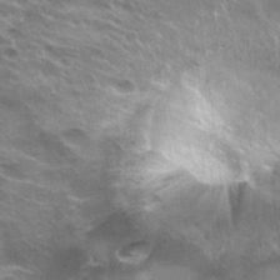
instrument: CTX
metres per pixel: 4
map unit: Hto
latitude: 24.6490
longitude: -38.8380
